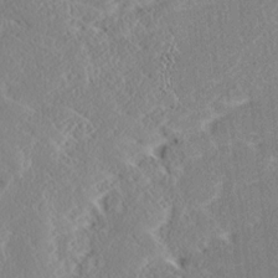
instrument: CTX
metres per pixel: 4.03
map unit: Ave
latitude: 17.8394
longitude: -137.5371
